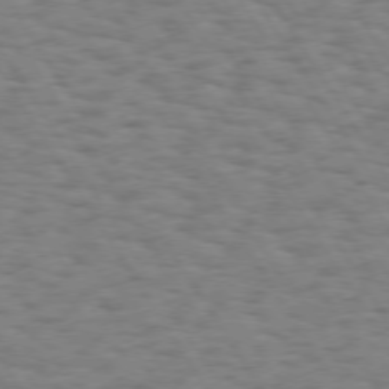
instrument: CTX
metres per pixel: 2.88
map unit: Hpe
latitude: 73.3104
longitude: -140.2711
